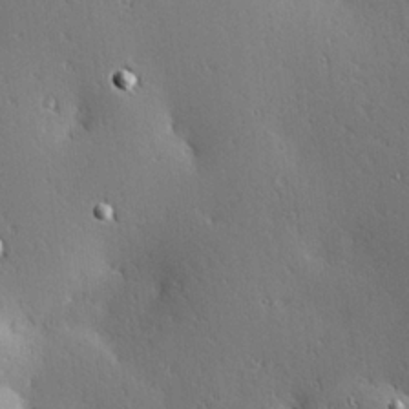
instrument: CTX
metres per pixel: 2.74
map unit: Hve
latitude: 25.1403
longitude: -92.2333
